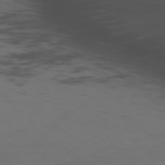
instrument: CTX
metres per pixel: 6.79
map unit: Ap
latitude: -76.1417
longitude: -66.2522
